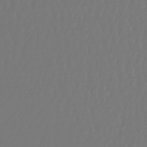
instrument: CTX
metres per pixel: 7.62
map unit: lHb
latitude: -47.3320
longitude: 61.7856
